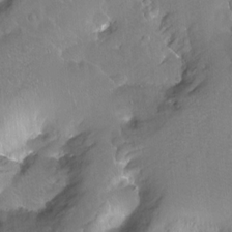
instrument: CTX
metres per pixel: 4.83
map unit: Hto
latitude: -14.3873
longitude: -41.9906
